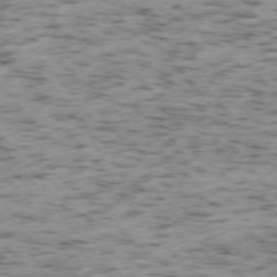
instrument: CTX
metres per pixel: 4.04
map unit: Ap
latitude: -75.9745
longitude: -61.5749
